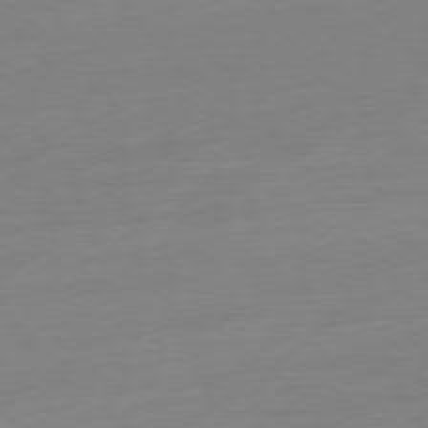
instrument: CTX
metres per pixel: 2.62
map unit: Ap
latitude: -78.3684
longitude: -67.1970
